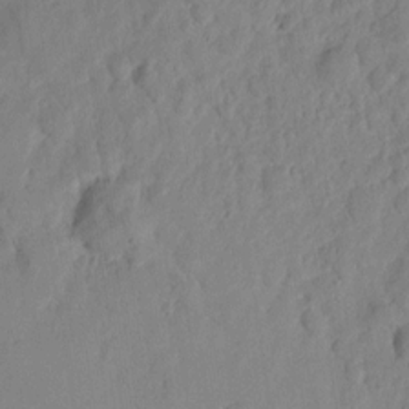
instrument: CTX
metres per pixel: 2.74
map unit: Htu
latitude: 2.3467
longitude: -178.8758
